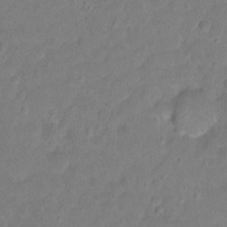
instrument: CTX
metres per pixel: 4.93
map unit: Hto
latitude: -5.5210
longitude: -35.2726
